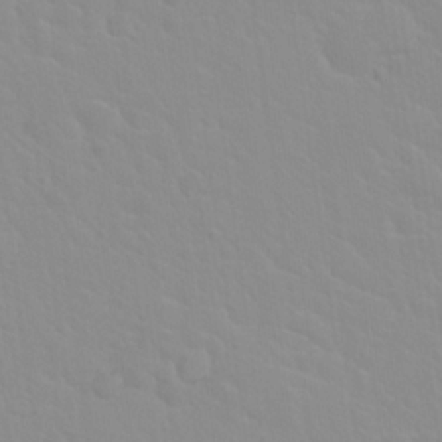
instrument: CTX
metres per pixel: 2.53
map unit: Hto
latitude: 20.5924
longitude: -33.4615
